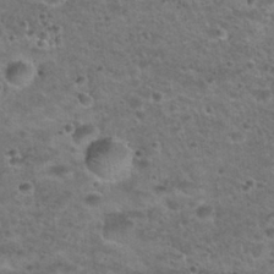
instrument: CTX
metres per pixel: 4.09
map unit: Nhu
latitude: 28.1578
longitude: -49.3860
